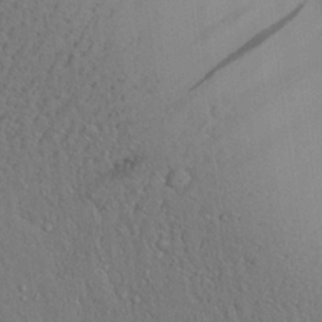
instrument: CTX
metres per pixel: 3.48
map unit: Aa
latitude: 26.8002
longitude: -137.3671
